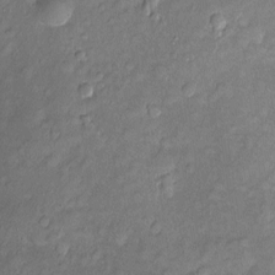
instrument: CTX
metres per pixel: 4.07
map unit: Htu
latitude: -5.4076
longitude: 157.6911
